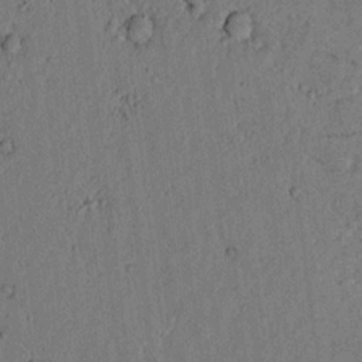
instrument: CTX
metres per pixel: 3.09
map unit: lAvf
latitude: 5.0458
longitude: 158.6329
